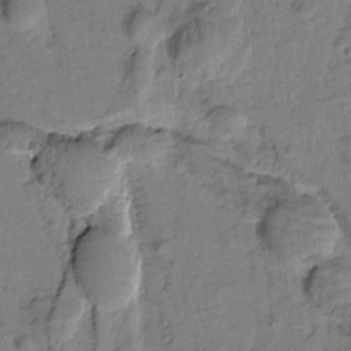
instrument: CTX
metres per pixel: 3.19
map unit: Htu
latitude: -2.0661
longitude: 173.1431
